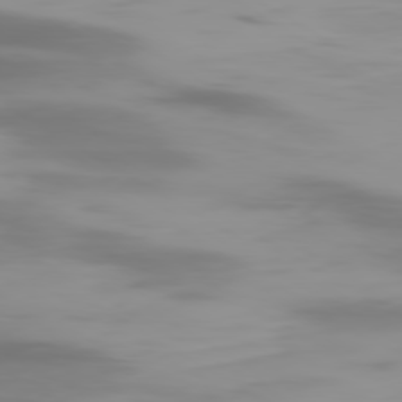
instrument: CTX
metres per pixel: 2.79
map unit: Ap
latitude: -80.1417
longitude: -61.4237
